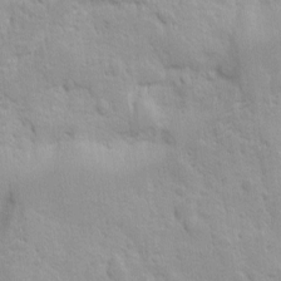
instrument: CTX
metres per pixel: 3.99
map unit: Ave
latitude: 9.9906
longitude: -104.3845
